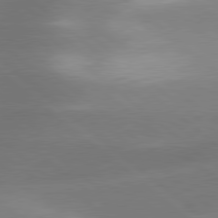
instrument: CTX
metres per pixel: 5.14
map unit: lApd
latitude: 79.7828
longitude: -116.9703
